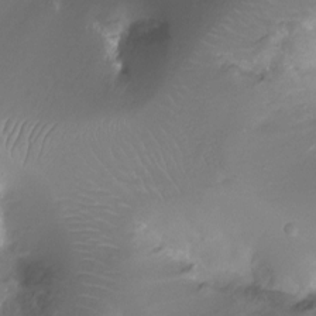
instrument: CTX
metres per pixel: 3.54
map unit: Ht
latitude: -12.2551
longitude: -45.0836
